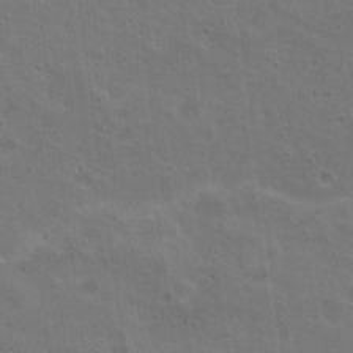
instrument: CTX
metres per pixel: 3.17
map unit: Nhu
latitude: 19.4237
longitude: -30.1578
